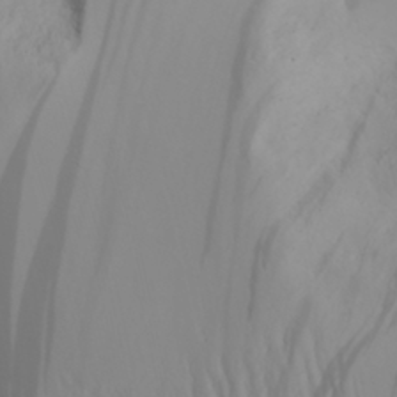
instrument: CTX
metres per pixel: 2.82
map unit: Aa
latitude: 29.8961
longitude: -133.3671
